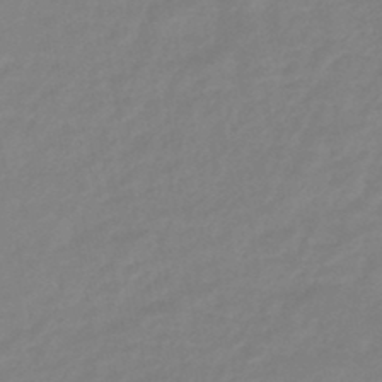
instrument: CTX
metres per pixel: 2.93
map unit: eHb
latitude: -46.1983
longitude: 85.8044
